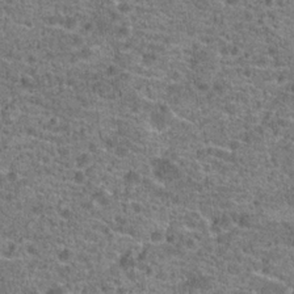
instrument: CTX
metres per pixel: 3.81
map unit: Hto
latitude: 19.8772
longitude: -42.4034
